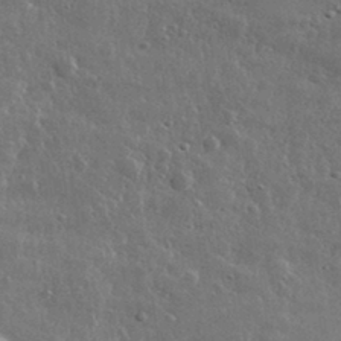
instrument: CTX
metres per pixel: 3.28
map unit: lHvf
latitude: 33.4049
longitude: -90.4979
